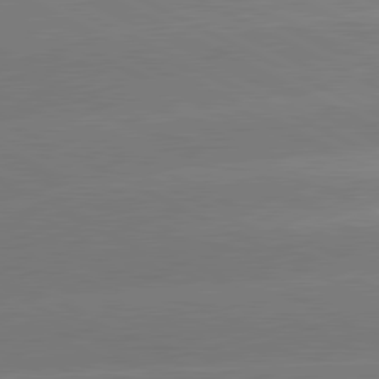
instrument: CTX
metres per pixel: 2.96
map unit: lApd
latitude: 80.9892
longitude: -151.0458
